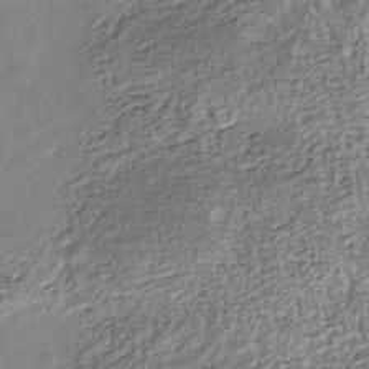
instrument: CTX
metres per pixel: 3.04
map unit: Nhu
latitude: -38.5763
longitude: -81.4426
